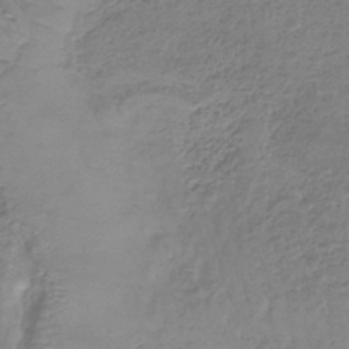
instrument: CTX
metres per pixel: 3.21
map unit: lHb
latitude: -37.9745
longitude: 68.0661
